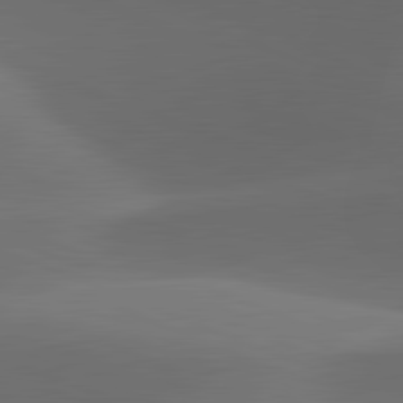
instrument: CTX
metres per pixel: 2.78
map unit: lApd
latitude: 81.9717
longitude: 129.5588
